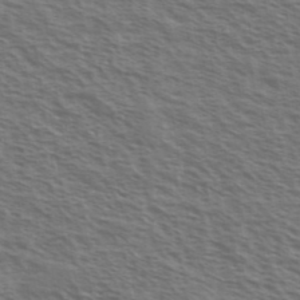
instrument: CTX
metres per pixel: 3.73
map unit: Ave
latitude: 38.1578
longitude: -111.1781
